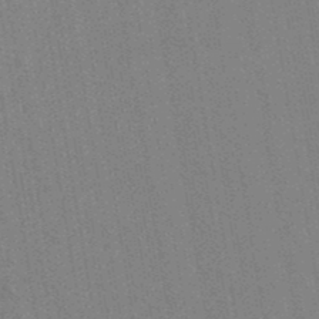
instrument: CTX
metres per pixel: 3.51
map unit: lHb
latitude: -48.0094
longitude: 73.0108
